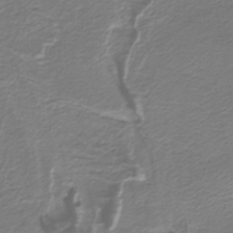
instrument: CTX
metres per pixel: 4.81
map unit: lHb
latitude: -39.2376
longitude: 53.4643
